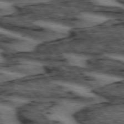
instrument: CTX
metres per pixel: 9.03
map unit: lApd
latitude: 73.7639
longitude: -73.2537
